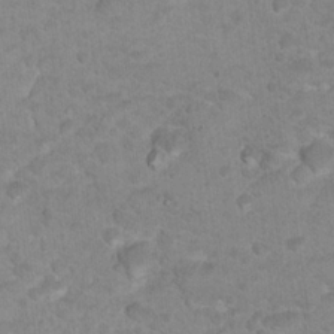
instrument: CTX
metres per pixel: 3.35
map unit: Nhu
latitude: 16.9892
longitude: -31.6694
